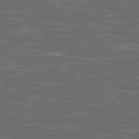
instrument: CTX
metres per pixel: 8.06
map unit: Ap
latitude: -79.1242
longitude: -103.2537
